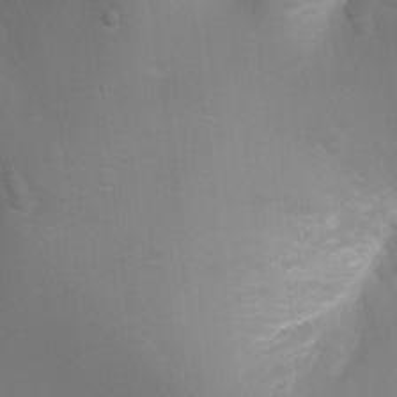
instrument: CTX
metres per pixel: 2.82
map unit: Ht
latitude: -9.2943
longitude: -24.2144
